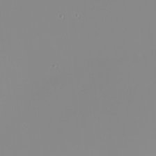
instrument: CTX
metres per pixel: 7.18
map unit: Nhu
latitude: -8.2172
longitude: -95.8584
